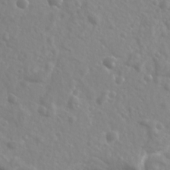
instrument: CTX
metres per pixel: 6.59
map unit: Ave
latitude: 18.4034
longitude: -133.5560
